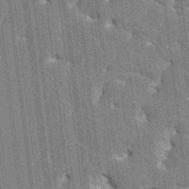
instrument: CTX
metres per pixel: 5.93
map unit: HNhu
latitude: 7.1970
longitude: -6.0822
